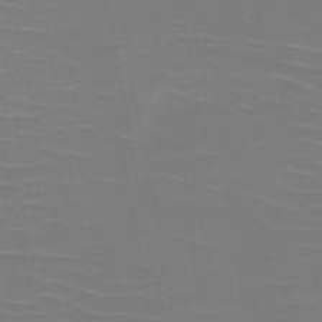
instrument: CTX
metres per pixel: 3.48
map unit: HNb
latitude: -50.8786
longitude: -44.1011
